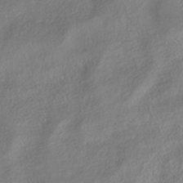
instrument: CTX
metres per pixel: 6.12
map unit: HNhu
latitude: -41.9178
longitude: 102.5007
